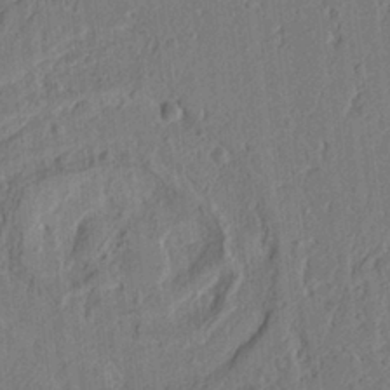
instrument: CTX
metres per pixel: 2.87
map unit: Ht
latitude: 9.7072
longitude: -76.1955
